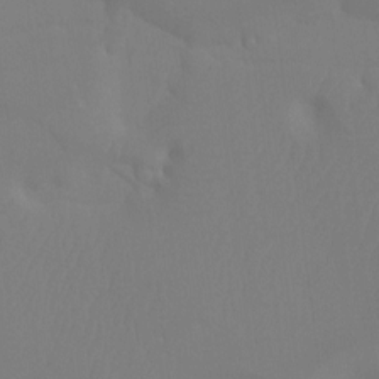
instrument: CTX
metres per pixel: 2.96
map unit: Ht
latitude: -9.7666
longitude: -33.7639
